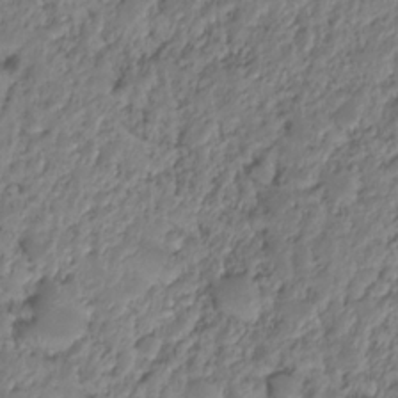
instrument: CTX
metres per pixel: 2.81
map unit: HNhu
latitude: -25.0297
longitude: 50.9731
